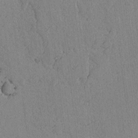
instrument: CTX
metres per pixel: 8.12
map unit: lAvf
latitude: -4.0094
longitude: -109.1970
